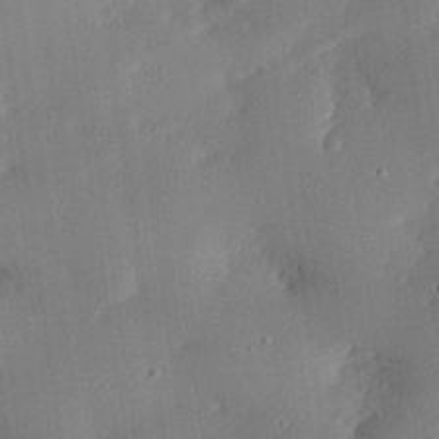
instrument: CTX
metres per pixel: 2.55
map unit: eHh
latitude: 28.9702
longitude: -81.9339
